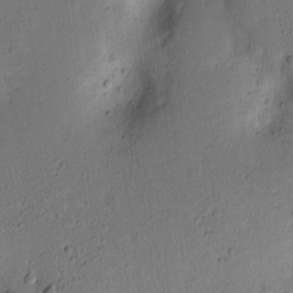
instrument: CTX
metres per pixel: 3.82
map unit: lAvf
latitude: 8.9703
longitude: 166.9164
